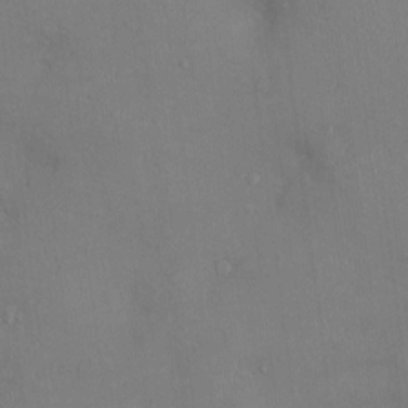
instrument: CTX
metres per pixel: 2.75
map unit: Ht
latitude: -4.5196
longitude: -13.8772
